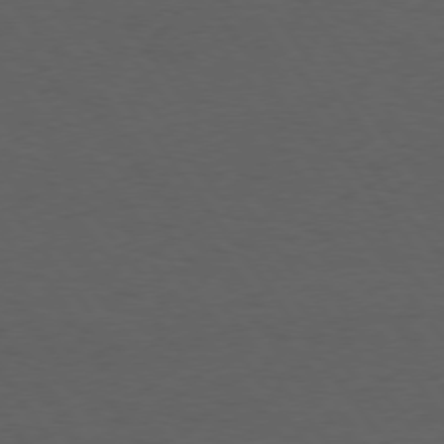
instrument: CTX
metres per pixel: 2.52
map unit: Hpe
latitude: 74.8947
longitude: -130.7247
